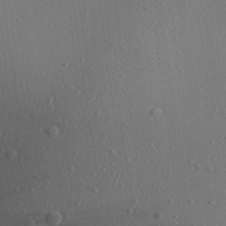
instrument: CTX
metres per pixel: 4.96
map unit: Aa
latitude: 27.5560
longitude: -142.9514
